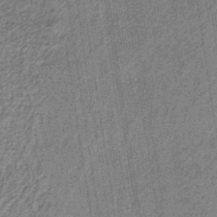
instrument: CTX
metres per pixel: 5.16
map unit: eAb
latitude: -40.0661
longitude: 51.7289
